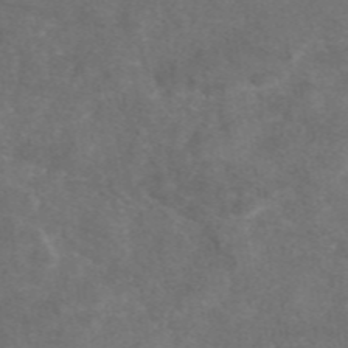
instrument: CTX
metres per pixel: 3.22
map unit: eAb
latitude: 47.2159
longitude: 111.2187
